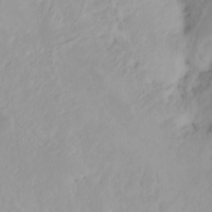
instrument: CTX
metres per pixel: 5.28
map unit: Nhu
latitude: -7.3698
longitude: -69.8394
